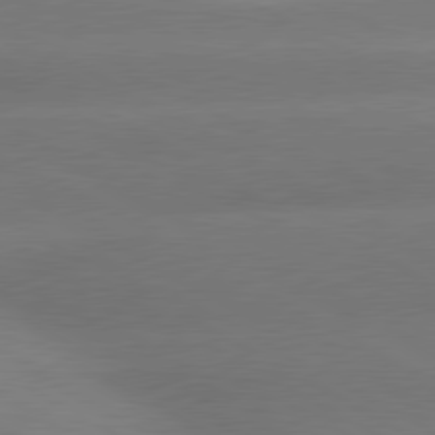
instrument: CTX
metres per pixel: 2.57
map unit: lApd
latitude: 80.2900
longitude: -150.7246
